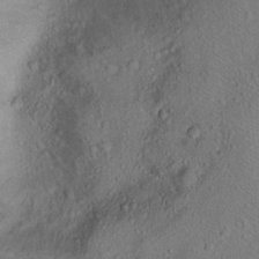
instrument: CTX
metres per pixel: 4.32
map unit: Ht
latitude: 12.3090
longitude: -39.2159
